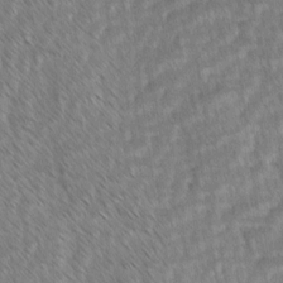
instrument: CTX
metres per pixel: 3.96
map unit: lAvf
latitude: -1.5966
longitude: -113.9339
